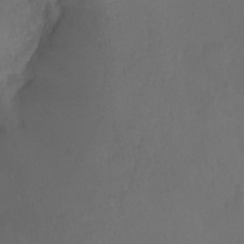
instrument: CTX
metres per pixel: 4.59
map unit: Ht
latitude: -10.2740
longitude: -35.5182
